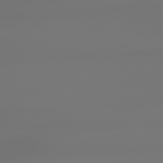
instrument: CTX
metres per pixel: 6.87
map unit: lApd
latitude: 79.1970
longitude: -137.8017
